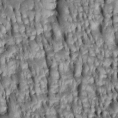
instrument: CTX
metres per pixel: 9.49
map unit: Htu
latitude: -3.8422
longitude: 151.4265
